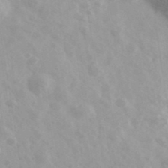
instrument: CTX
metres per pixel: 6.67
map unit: Ave
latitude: 39.7072
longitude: -106.3656
